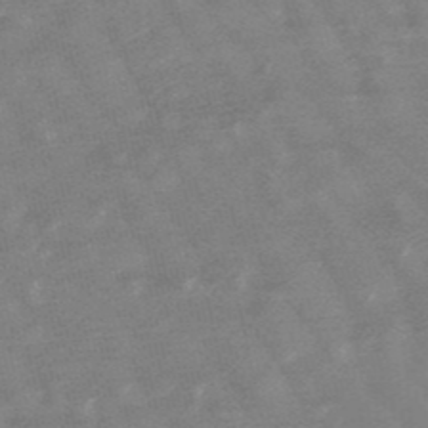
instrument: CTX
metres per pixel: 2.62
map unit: lHb
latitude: -48.3496
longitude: 83.2754
